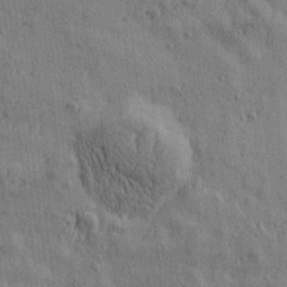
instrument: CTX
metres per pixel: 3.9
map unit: Htu
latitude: 0.6301
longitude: -175.7261
